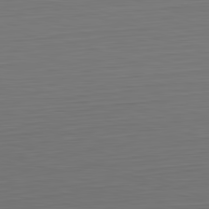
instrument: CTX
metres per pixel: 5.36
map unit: Hpe
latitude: -82.5763
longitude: 11.6911
